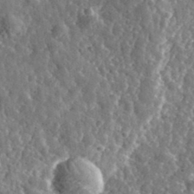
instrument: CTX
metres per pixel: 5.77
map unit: eHh
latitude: 34.8758
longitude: -79.4238
